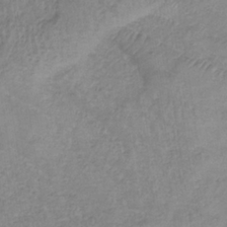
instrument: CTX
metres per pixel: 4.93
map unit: lHb
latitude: -35.5399
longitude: 72.6518
